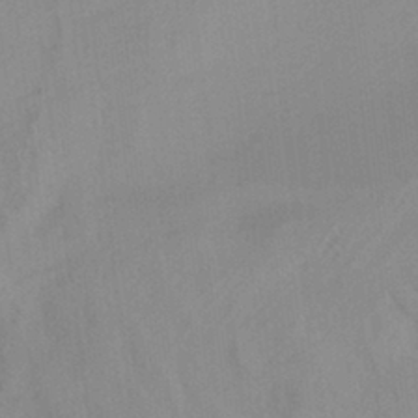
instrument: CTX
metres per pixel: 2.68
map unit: ANa
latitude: -37.9556
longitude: 95.8611
